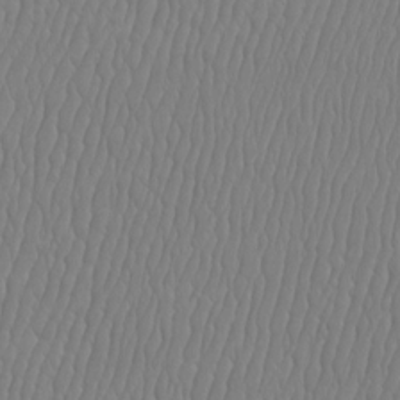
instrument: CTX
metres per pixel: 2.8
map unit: Htu
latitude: -9.0675
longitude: -75.9906
